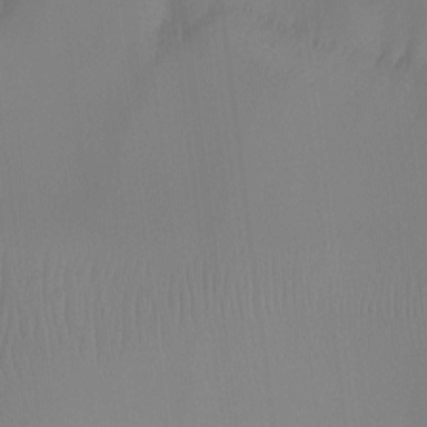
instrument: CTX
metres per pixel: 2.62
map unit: Ht
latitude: -10.3495
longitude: -29.1025
